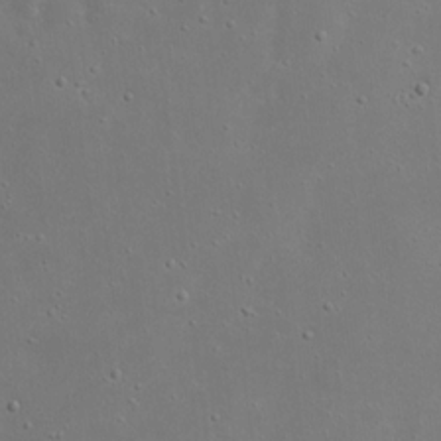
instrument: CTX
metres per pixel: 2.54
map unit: eHh
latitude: 18.1011
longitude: -71.3104
